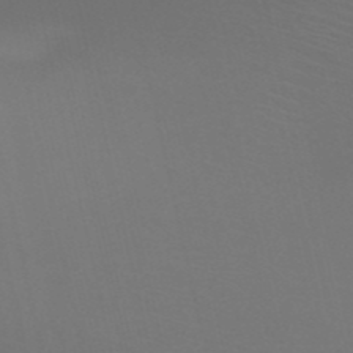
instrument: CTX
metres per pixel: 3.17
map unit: HNb
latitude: -51.2754
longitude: -44.9513
